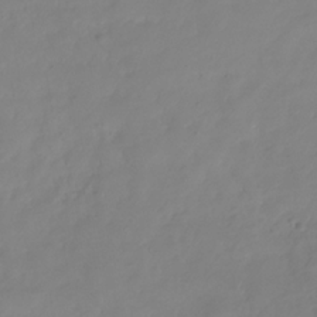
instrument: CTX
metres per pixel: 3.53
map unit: Hve
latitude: -31.9367
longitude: 89.8233
